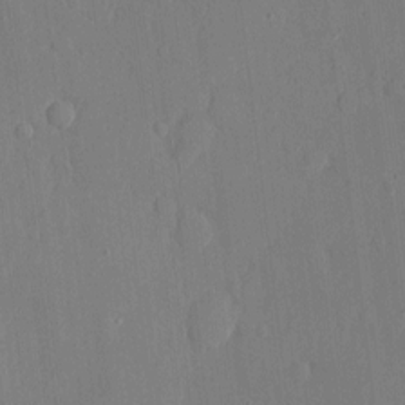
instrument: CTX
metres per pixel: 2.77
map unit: eHh
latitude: 4.8758
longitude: -72.7625
